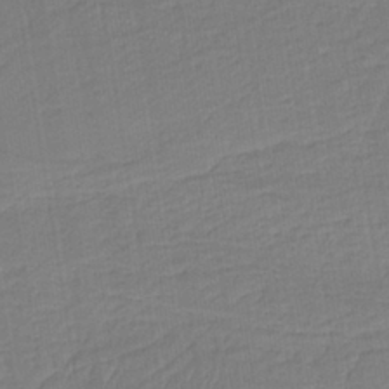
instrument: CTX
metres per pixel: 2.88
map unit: HNb
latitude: -36.9730
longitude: 57.7855
